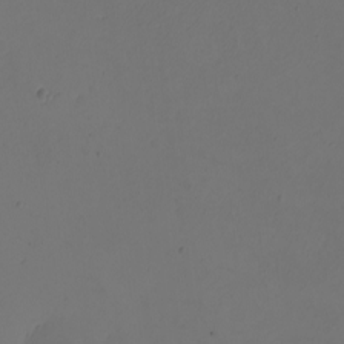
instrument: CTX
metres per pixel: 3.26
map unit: eHh
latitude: -2.6329
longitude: -74.1767
